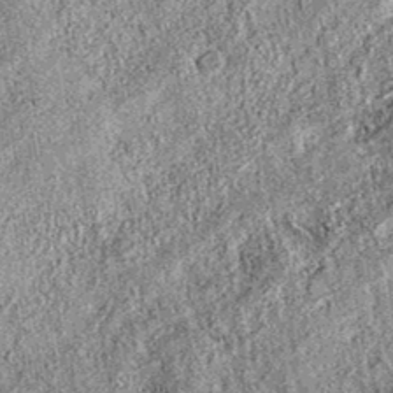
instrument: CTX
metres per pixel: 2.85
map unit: eAb
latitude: 36.9513
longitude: 111.9367
